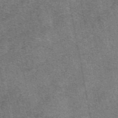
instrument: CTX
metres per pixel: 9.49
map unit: eAb
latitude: 47.8017
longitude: 106.5007
